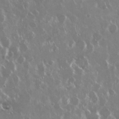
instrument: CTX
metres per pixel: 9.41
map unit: Nhu
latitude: 29.4993
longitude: -60.7057
